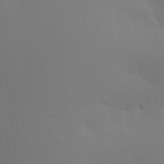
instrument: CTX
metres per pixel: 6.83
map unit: HNhu
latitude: 13.7450
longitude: 13.3888
